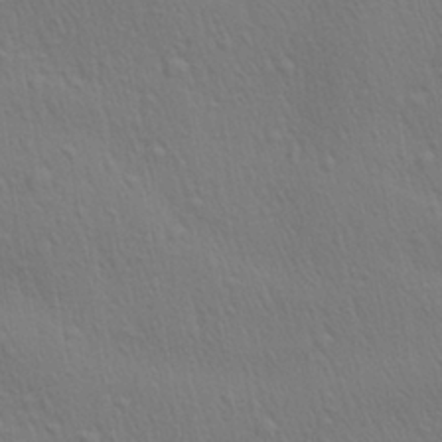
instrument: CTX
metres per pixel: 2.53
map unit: Aa
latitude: 27.7450
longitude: -139.5371
